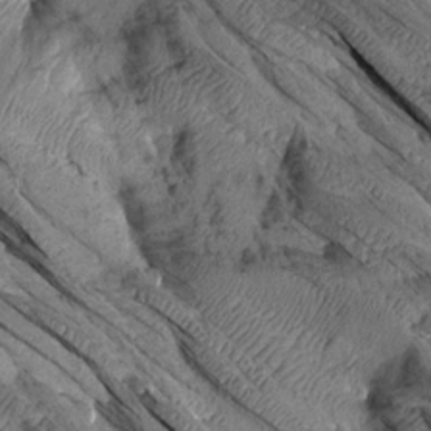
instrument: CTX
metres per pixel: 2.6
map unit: Aa
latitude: 14.6113
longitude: -146.4979
